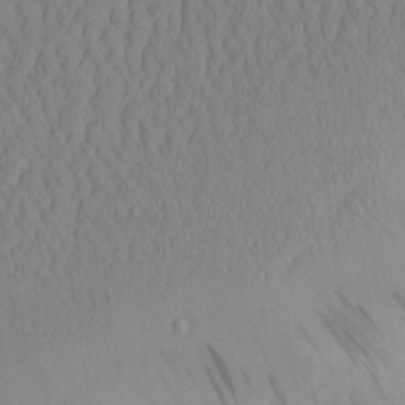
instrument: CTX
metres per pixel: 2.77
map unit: Aa
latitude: 24.9891
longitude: -132.8758
